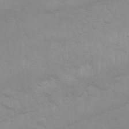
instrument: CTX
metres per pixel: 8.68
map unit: Nhu
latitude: 26.7813
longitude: -61.6505
